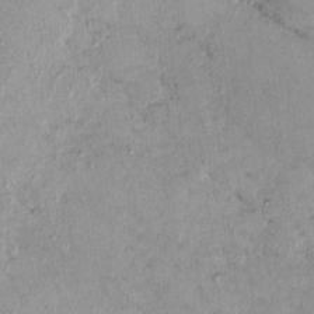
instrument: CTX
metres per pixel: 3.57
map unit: eHh
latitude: -0.0472
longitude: 16.7275
